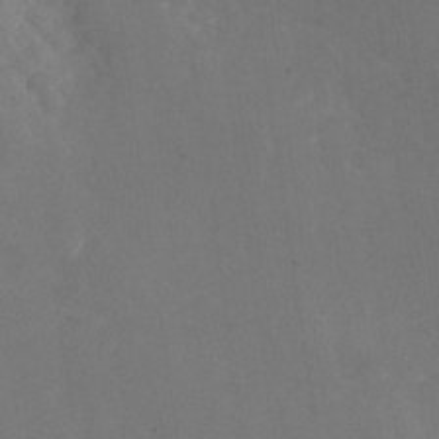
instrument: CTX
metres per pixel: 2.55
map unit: Nhu
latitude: -28.2740
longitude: -75.7450
